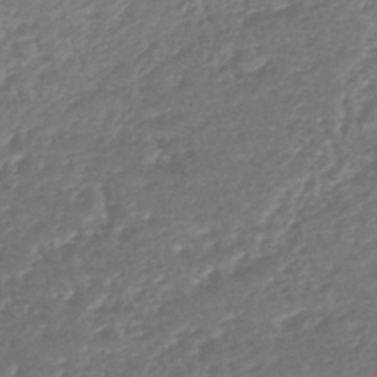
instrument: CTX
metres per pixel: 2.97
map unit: lHb
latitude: -42.7274
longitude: 69.0108
